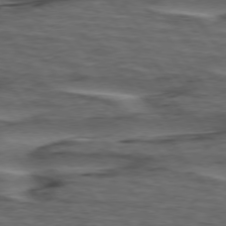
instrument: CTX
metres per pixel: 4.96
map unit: lApd
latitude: 75.7261
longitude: -70.1767
